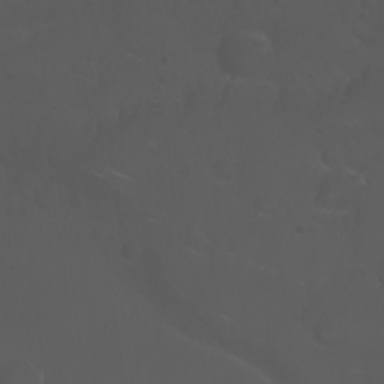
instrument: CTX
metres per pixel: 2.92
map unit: Nhu
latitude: 22.1578
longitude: -64.2334
